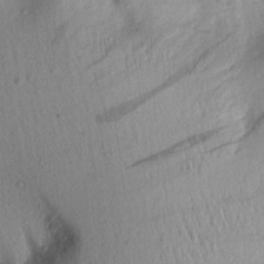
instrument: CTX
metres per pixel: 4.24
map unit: Aa
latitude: 20.1578
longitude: -143.3860
